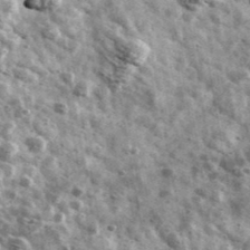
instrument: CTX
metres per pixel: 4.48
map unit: Ave
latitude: 41.4993
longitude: -107.6883
